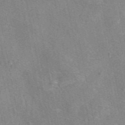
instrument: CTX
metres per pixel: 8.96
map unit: eAb
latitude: 47.0459
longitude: 108.1984
